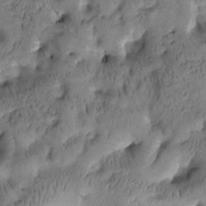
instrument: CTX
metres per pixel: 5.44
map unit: Htu
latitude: -2.2928
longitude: 170.9920
